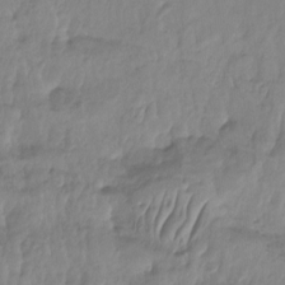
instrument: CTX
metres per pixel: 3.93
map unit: Nhu
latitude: -13.8234
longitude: -63.6505
